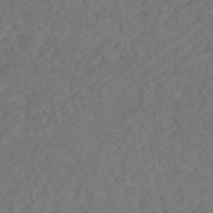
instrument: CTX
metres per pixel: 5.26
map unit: HNhu
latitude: -48.3307
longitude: 97.1998
